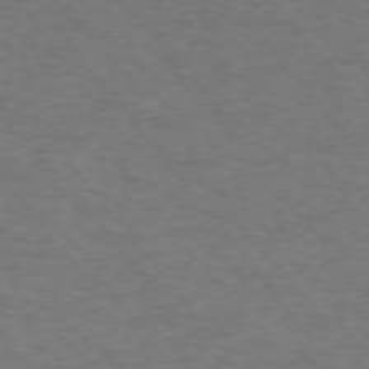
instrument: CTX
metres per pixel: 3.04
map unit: Ap
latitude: -76.4629
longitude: -64.5735
